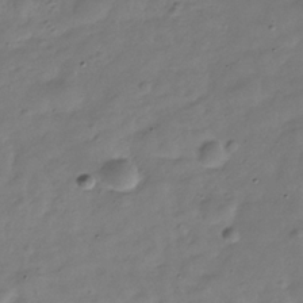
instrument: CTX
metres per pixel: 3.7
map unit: Hve
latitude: -30.6329
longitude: 91.5777
